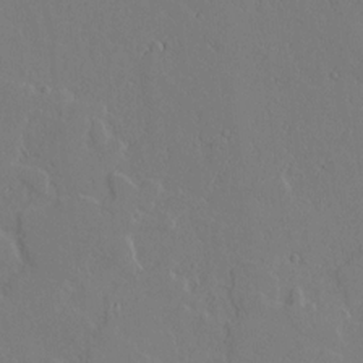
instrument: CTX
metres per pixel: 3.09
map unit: Aa
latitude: 10.4790
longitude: -129.4048
